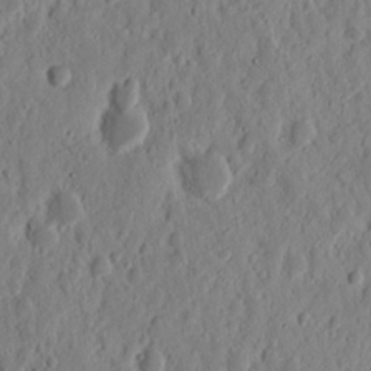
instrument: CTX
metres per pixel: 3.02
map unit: Nhu
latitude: 14.2145
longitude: -73.0648
